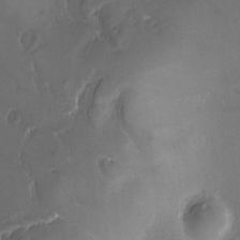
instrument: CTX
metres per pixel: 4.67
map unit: Ave
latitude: -7.7477
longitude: -121.8773
